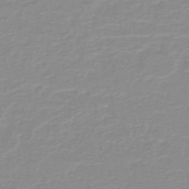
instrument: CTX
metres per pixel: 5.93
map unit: lHb
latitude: -44.2551
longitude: 56.0094
